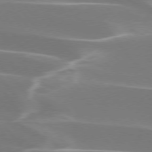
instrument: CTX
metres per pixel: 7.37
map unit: lApd
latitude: 75.3293
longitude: -62.8002
